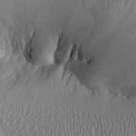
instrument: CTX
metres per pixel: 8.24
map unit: Aa
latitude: 25.9339
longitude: -136.3090
